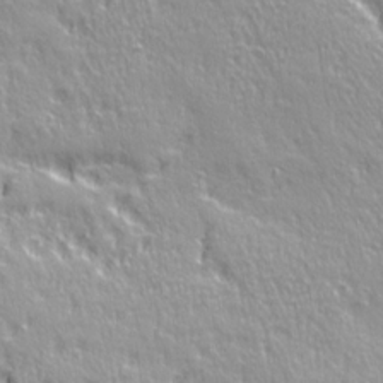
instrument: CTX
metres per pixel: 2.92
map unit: Ave
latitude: 21.2726
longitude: -135.5560
